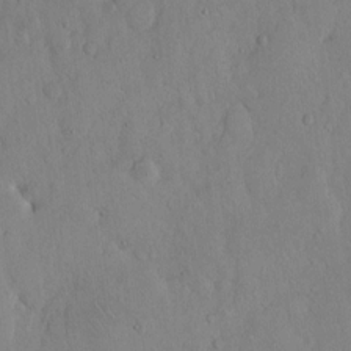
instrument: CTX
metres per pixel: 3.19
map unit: Hto
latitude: 12.9325
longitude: -56.2144
